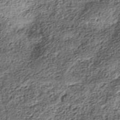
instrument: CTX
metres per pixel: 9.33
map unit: Nhe
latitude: -38.8030
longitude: -148.2145
